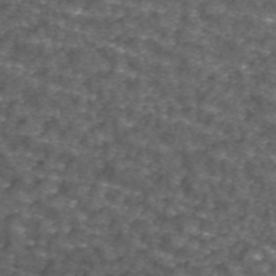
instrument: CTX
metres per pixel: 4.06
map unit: ANa
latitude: 44.3467
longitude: 29.8233
